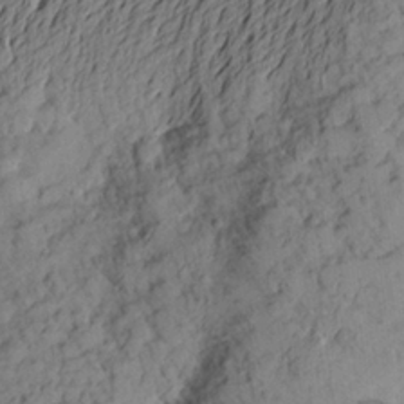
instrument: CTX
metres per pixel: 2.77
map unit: Aa
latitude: 23.0647
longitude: -149.8961
